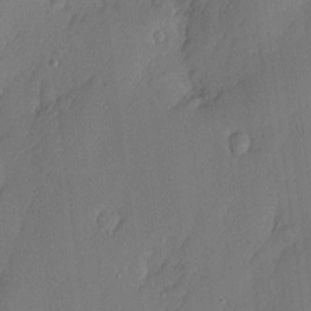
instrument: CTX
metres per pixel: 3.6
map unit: Nhu
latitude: 1.9906
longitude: -76.4979
